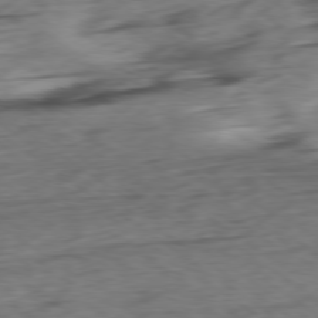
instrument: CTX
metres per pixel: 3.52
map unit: Ap
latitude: -79.0486
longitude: -77.0269
